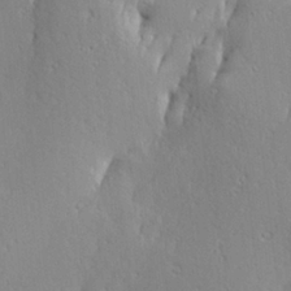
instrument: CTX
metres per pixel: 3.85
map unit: Hve
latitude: 23.3482
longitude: -97.6127
